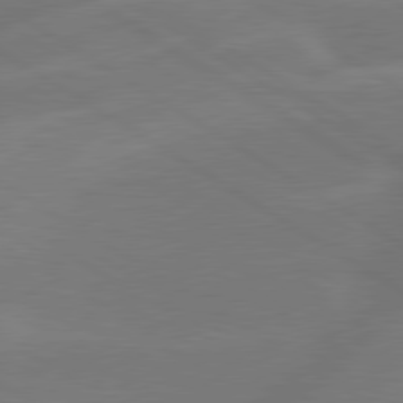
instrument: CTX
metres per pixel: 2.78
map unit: lApd
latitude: 79.5371
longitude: -143.7261
